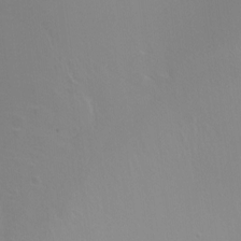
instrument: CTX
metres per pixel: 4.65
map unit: Ht
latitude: -13.1809
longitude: -44.7246
